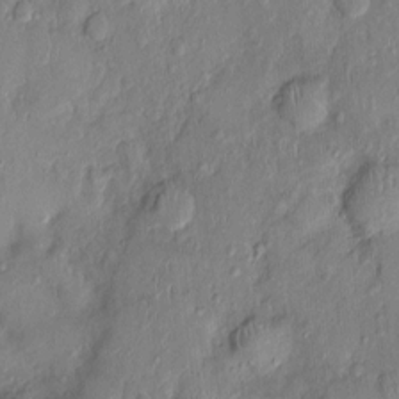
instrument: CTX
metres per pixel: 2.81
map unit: Nhu
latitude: 0.8002
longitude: -14.6680
